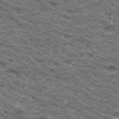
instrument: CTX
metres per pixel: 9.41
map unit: Hto
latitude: 30.1011
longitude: -47.9717
